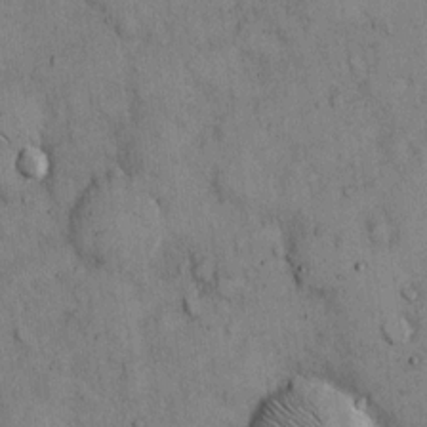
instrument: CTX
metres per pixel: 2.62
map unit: Hto
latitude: 12.7246
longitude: -59.9906
